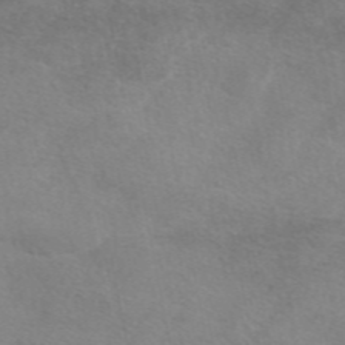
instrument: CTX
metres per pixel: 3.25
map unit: eAb
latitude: 48.5735
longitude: 122.8786
